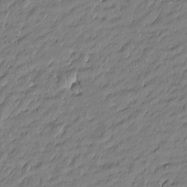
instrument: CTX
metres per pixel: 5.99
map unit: Htu
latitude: -6.5384
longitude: 177.1620
